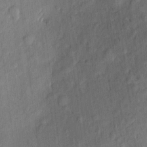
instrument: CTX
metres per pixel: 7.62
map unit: eHh
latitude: 5.2348
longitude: -73.2159
